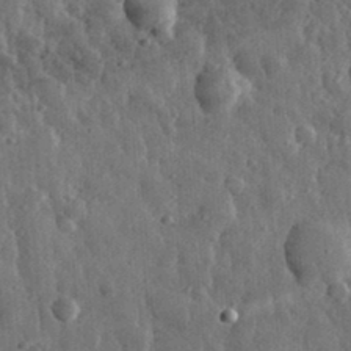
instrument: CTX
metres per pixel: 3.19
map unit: eHh
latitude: 33.3293
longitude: -80.2145
